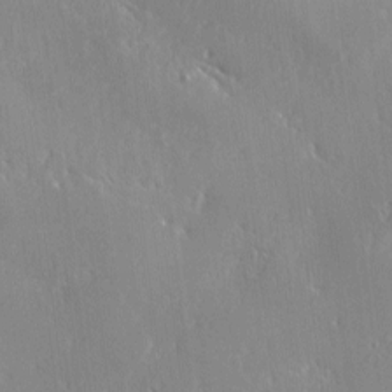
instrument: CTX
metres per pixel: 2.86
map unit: Ave
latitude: 0.8191
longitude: -113.7827
